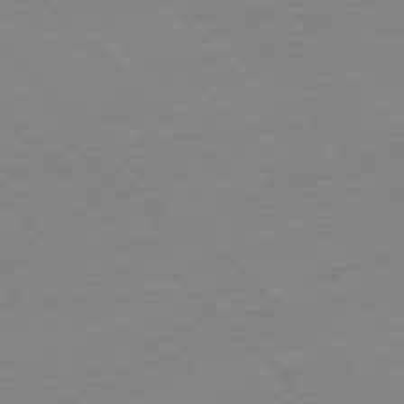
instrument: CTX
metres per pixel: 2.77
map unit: Ap
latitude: -77.7856
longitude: -87.3859
